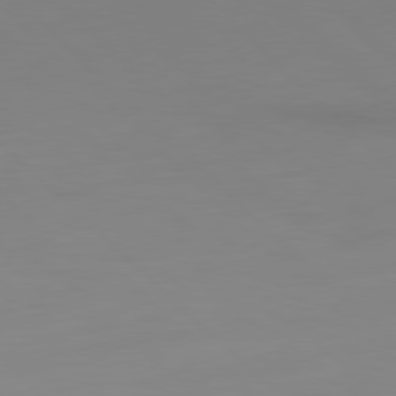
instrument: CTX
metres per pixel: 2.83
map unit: Ap
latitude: -79.6344
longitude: -55.7638
